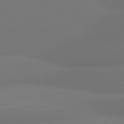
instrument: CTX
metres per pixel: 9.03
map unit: lApd
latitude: 80.9703
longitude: -164.5735
